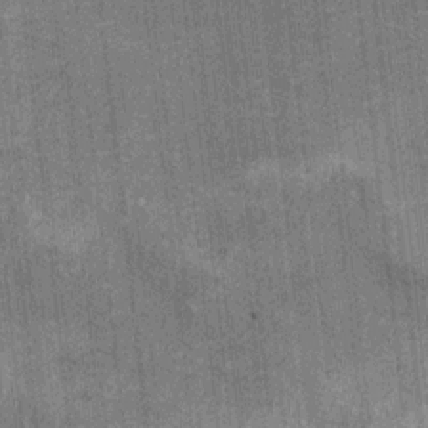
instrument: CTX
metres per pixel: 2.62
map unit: Ht
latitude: 8.3089
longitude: -36.6868
